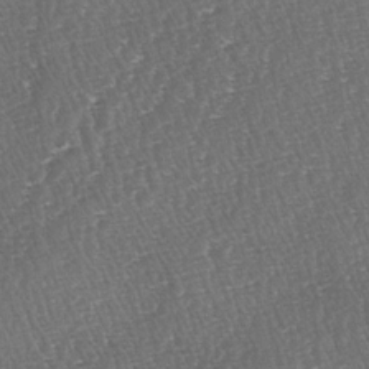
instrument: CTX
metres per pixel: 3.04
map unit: lAa
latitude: -3.5021
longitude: -123.2537
